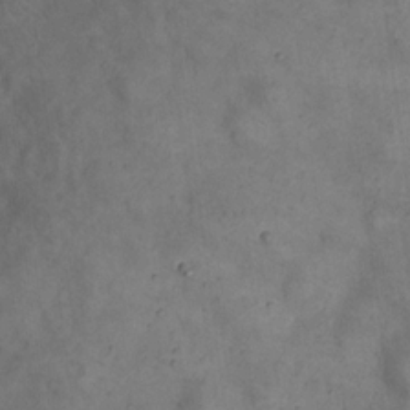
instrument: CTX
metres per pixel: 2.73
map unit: eHh
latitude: 20.6113
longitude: -61.1025
